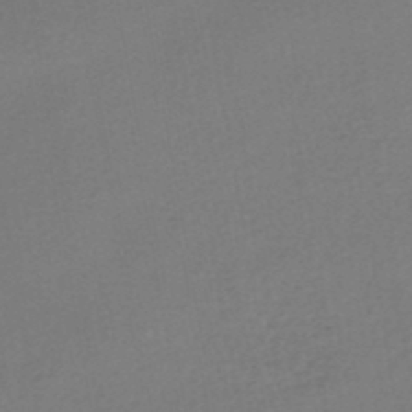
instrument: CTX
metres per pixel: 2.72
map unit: HNhu
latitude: -48.3307
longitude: 99.7666
